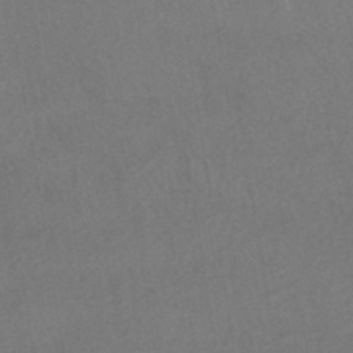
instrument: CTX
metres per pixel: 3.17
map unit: HNhu
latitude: -44.1984
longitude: 94.5762
